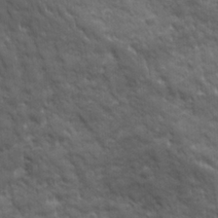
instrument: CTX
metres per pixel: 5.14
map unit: Ave
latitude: 19.4615
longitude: -133.6694
